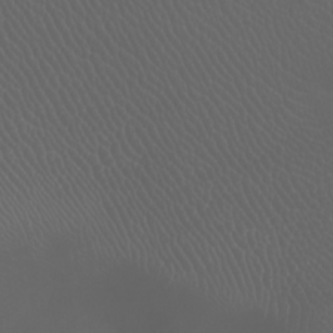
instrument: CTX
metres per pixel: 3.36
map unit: Htu
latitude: -7.4076
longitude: -73.4616
